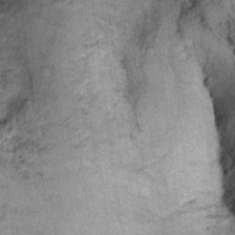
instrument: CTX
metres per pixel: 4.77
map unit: Ht
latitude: 9.1025
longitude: -39.0458
